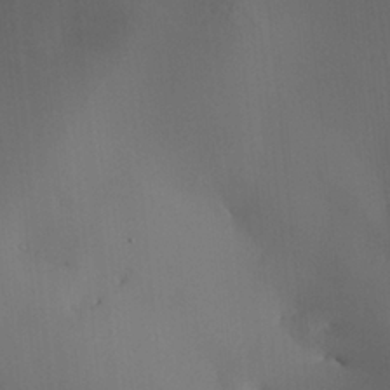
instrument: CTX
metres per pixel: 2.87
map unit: Aa
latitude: 27.3293
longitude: -131.7639
